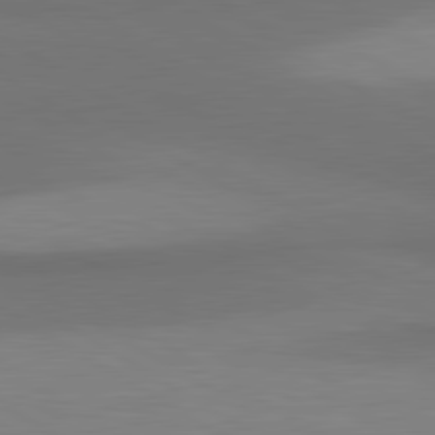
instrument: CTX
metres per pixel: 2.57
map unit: lApd
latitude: 81.0269
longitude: 160.4440
